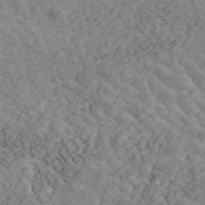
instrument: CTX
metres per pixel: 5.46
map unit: ANa
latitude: 45.3671
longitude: 37.9745
